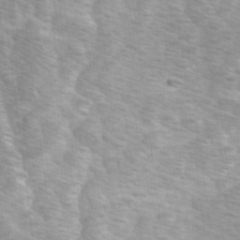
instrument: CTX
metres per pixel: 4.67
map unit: Ave
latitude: 1.1403
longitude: -111.9906
